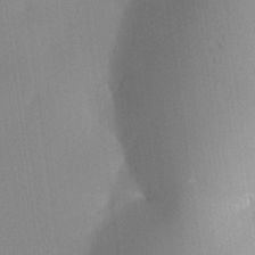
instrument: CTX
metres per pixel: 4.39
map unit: lHvf
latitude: 24.4978
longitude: 140.7463
